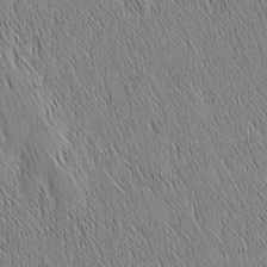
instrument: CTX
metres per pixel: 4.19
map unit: Nhu
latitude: -6.4062
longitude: -152.2334
